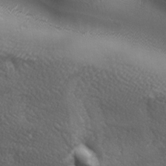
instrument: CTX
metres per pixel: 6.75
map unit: lAa
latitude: -6.6329
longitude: -121.8395
